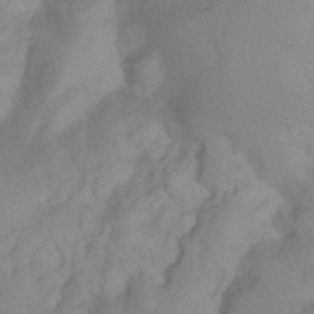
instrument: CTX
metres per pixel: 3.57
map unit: Nhu
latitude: 23.4615
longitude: -63.4805
